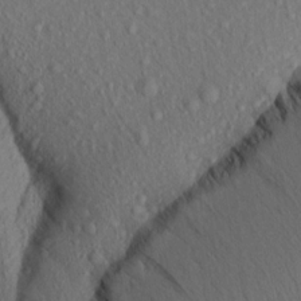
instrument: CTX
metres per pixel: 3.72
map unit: Aa
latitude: 16.6679
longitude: -144.0633
